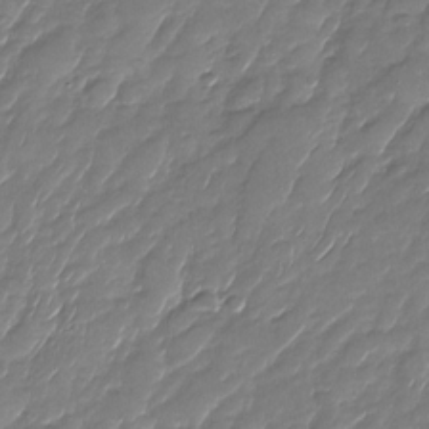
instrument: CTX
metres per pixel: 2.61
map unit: Nhu
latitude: -28.5952
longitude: -65.1592
